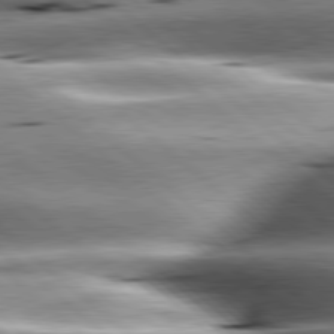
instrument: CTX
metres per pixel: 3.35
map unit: lApd
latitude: 80.1956
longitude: -142.8002
